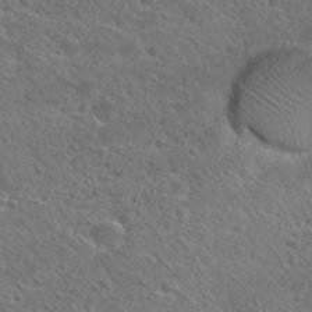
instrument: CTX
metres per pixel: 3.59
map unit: Nhu
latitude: 29.8394
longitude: -48.5924
